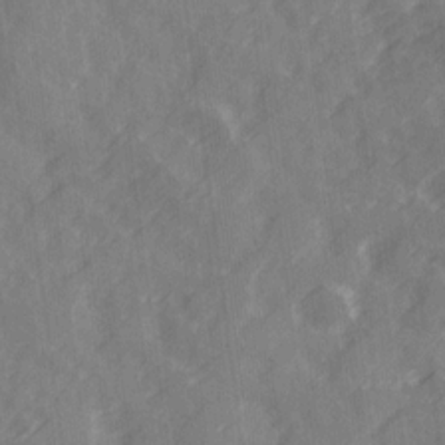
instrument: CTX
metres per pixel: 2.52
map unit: Ave
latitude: 19.8394
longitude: -131.6316
